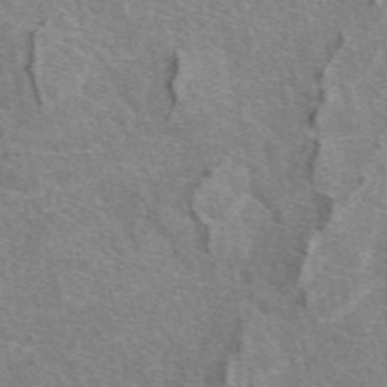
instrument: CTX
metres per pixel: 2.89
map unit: eAb
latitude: 49.4237
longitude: 115.7288
